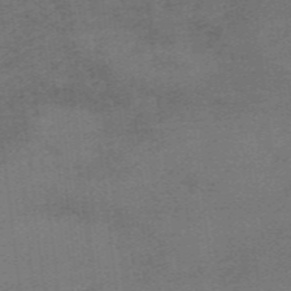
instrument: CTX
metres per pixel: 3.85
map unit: HNb
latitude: -55.7478
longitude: -46.2712
